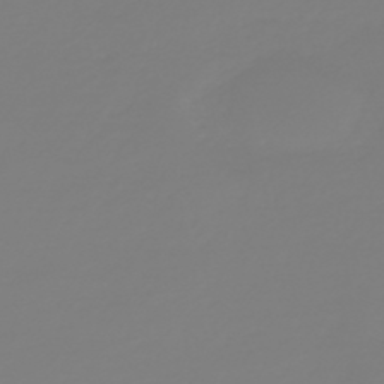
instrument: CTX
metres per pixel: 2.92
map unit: HNb
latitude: -46.1039
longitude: 56.2928
